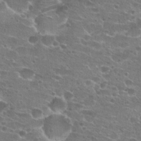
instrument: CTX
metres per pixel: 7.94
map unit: Hto
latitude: 22.3656
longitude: -41.5560
